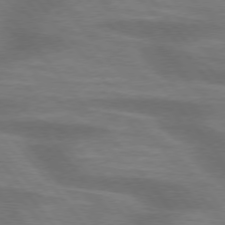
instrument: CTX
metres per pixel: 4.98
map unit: lApd
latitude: 75.3860
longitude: -58.1389
